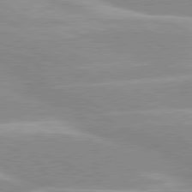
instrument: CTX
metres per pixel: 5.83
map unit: lApd
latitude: 80.2711
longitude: -124.0822
